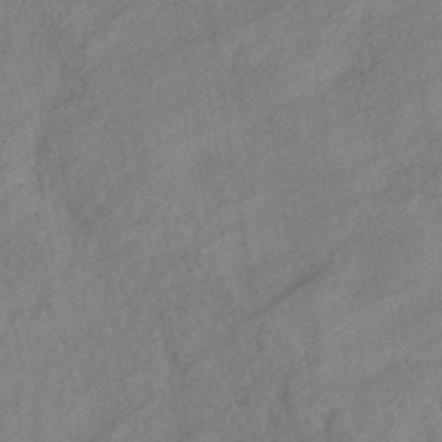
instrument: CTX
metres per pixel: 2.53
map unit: eHb
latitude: -40.6140
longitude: 82.8597
